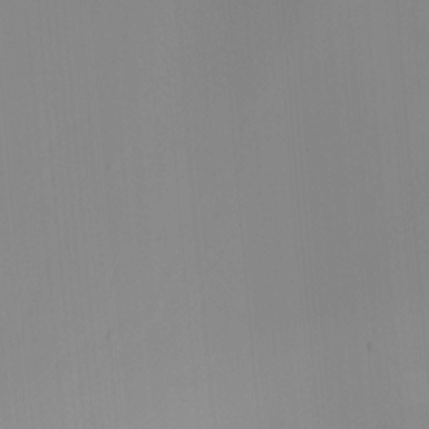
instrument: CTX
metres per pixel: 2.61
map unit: Ht
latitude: -10.0283
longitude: -29.3670
